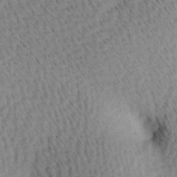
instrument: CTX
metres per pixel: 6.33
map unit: Ave
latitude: 10.8947
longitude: -107.3482
